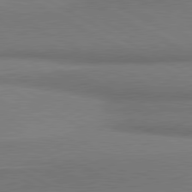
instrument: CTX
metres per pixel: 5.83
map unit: lApd
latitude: 80.9325
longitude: 163.6722
